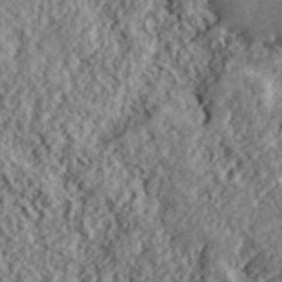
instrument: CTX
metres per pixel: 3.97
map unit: lHvf
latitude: 40.2711
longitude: -88.2334
